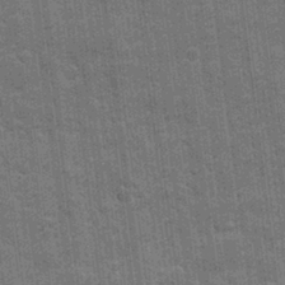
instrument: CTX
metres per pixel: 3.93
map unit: eHh
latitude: 7.9150
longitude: -74.5924
